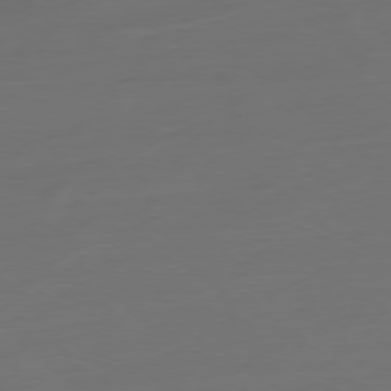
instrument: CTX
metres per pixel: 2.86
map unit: Ap
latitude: -78.5195
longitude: -76.6679
